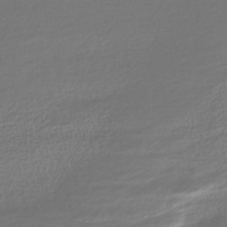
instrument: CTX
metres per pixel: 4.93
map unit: HNhu
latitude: -44.8408
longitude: 97.0865
